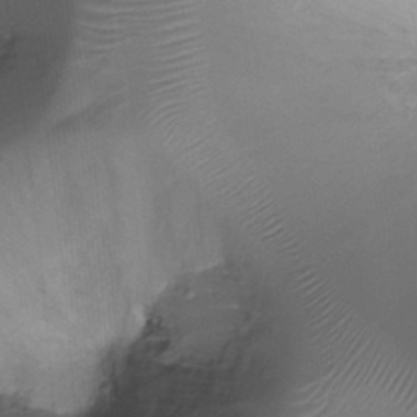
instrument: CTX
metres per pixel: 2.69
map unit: Ht
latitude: -18.2362
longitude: -44.6301
